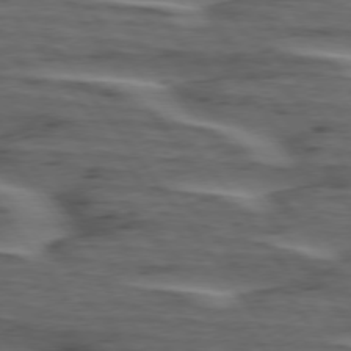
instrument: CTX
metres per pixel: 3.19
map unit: lApd
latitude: 75.3860
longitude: -70.2711
